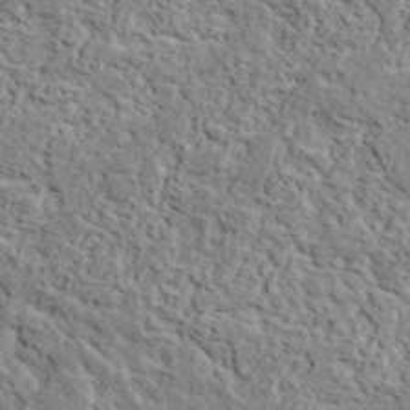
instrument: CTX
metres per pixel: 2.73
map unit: lHvf
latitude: 37.7261
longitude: -90.2711
